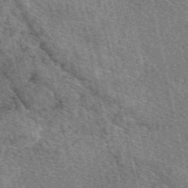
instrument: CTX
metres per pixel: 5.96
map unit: eAb
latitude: 50.8569
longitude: 114.3684
